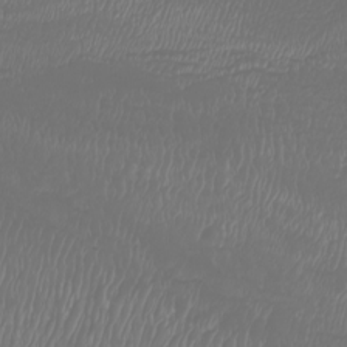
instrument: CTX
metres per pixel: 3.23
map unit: Nhu
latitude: -8.2928
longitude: -80.6113
